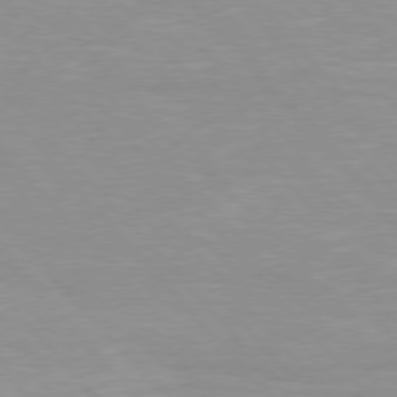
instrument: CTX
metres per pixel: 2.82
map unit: Hpe
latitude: 76.4034
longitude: -155.3859
